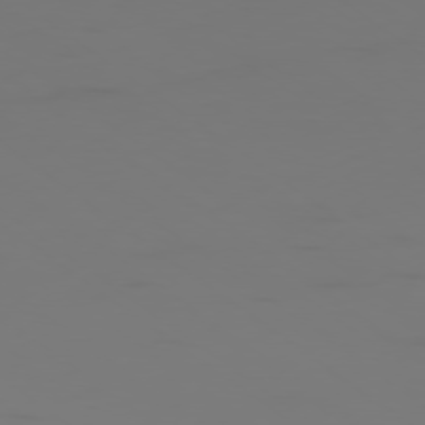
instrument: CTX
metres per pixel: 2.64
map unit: Ap
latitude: -78.5762
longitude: -79.9528
